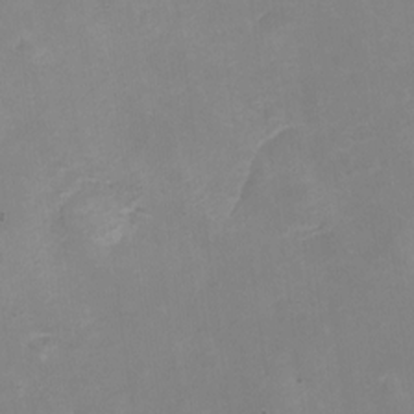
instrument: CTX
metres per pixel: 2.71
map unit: Nhe
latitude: -20.0283
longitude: 144.3684
